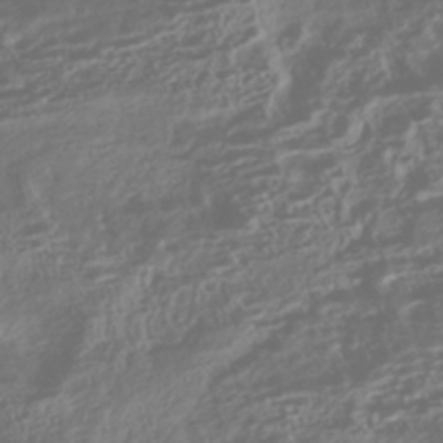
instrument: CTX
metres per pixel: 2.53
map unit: HNhu
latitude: -43.0108
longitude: 104.0094
